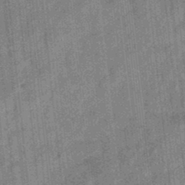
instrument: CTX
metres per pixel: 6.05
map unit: eHb
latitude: -34.1795
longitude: 79.1053
